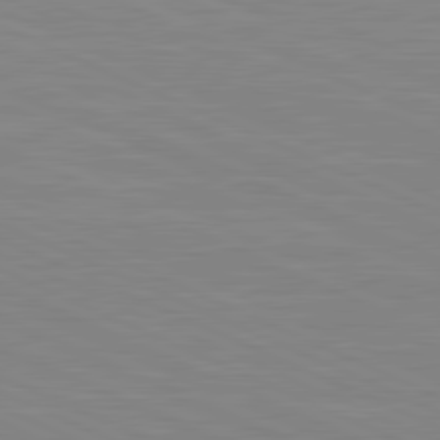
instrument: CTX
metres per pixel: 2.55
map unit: lApd
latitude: 81.4615
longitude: -168.5357
